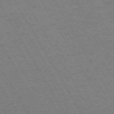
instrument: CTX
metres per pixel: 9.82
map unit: Hpe
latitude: -73.6155
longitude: 3.0297
